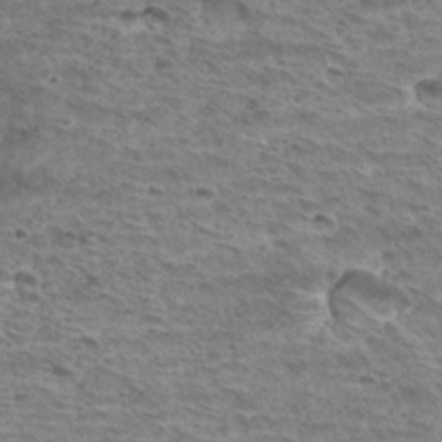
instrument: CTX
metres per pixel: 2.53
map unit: Hto
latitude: 33.1025
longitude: -44.9136
